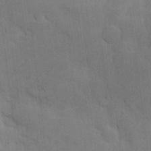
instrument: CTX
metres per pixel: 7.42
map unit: Hve
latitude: 18.4979
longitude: 151.1053
